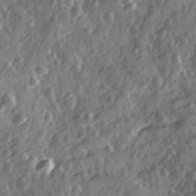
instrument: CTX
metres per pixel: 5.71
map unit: Ave
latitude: 11.8395
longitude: -103.2726
